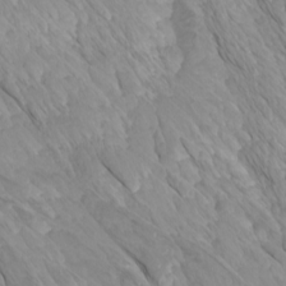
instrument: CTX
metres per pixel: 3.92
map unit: Htu
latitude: -4.3306
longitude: -72.9136
